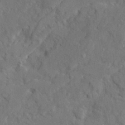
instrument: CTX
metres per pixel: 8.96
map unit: Ave
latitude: 22.3845
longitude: -130.5924
